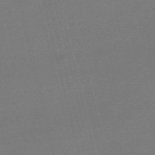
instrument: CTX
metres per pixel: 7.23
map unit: Nve
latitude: -57.0486
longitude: 62.7841
